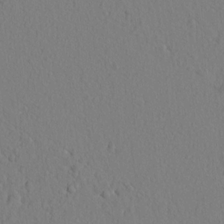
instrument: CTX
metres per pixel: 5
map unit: lAvf
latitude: 8.2334
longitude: 165.7289
